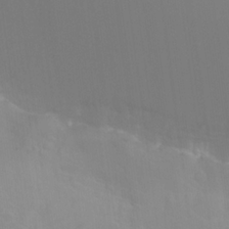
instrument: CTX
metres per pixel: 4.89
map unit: Hto
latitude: 20.1389
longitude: -33.4049
